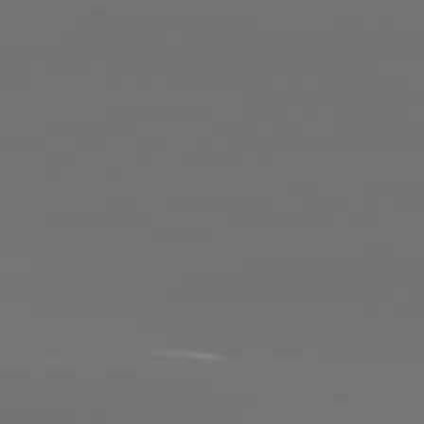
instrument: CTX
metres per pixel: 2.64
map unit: lApd
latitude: 82.1011
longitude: -154.1578
